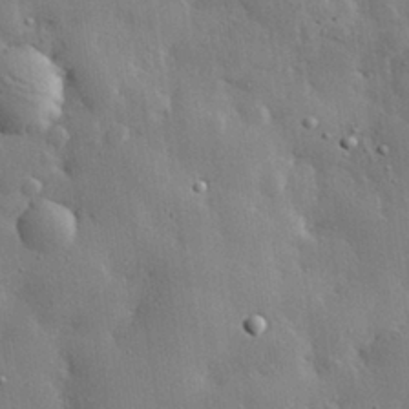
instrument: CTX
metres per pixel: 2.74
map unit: eHh
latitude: 29.5182
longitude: -80.0822
